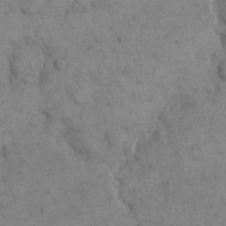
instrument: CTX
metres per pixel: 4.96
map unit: eHh
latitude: 14.6680
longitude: -67.3292
